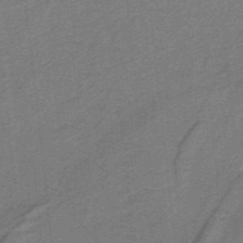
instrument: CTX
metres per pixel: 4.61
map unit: lHb
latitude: -39.6722
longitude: 54.1417
